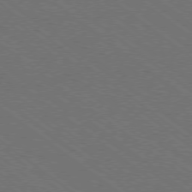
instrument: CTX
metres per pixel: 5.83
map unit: Ap
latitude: -79.2565
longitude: -64.6679
